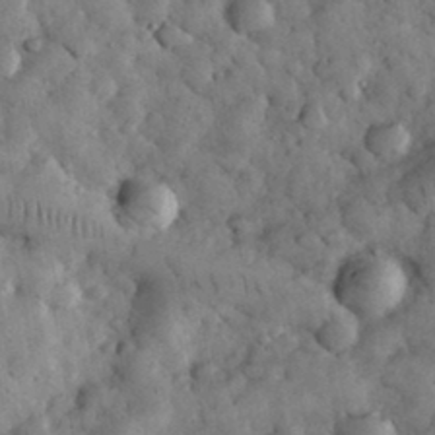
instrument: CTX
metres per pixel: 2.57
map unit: eHh
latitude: 33.3671
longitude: -68.7435
